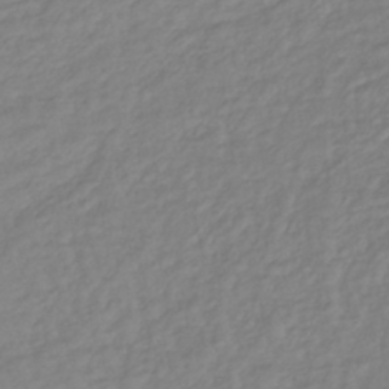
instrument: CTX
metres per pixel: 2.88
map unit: lHb
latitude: -37.1431
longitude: 70.1228
